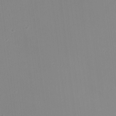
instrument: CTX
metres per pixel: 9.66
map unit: Nhu
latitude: -0.1984
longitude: -78.8191
